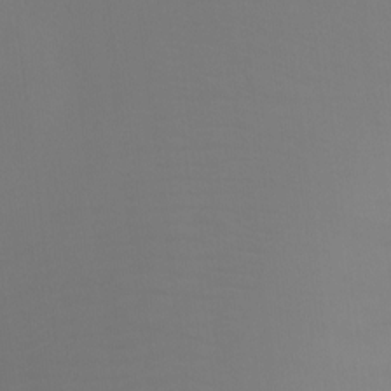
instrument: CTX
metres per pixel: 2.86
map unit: Ht
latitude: -3.8422
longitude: -25.8016
